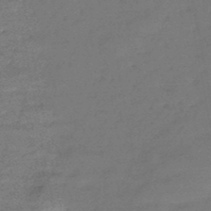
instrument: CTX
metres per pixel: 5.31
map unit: HNb
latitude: -47.7477
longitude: -39.4237
